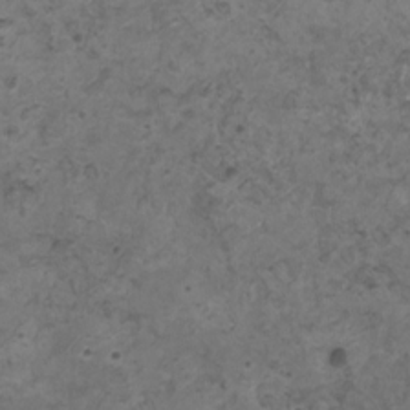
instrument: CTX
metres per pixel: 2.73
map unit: HNhu
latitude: 0.3089
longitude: 3.2187
